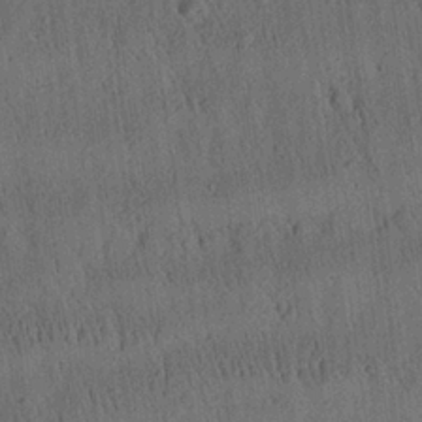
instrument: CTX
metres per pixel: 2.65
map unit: Aa
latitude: 26.1200
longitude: -141.4804
